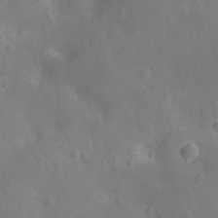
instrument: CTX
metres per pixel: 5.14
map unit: Ht
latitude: -12.5196
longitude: -24.7246
